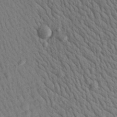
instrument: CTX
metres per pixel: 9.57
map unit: Aa
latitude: 22.4034
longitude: -139.0080
